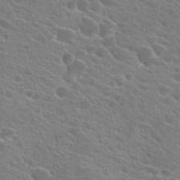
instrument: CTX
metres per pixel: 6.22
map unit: Hto
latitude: 22.8758
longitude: -39.2726
